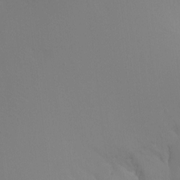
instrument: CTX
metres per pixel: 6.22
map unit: Ht
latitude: -11.7289
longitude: -45.5182
